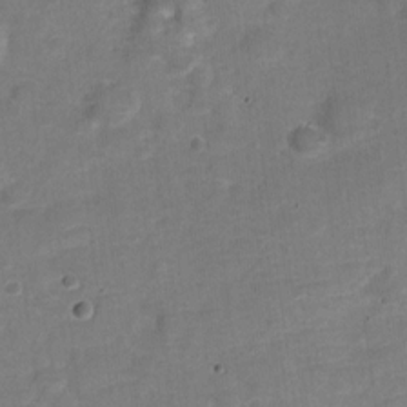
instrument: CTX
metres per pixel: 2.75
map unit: Nve
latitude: -22.6897
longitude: 104.8975
